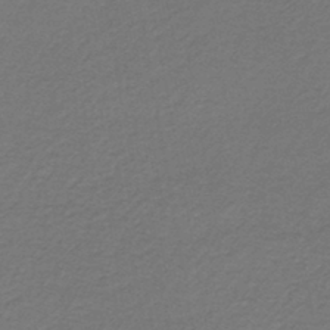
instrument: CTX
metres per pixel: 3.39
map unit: lHb
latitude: -43.0297
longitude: 62.3495
